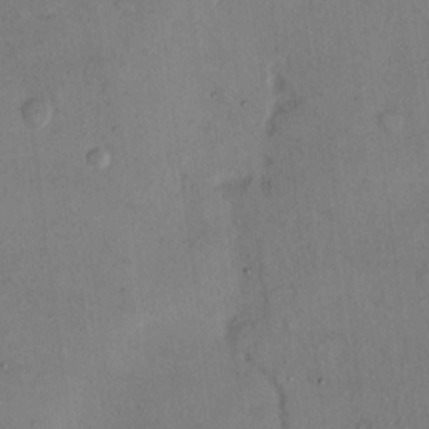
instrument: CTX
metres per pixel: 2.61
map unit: Hto
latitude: 11.8961
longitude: -58.8758
